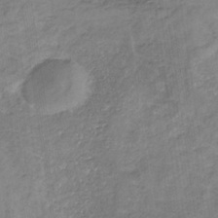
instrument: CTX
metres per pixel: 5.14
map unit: eHb
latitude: -31.5966
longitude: 67.6344
